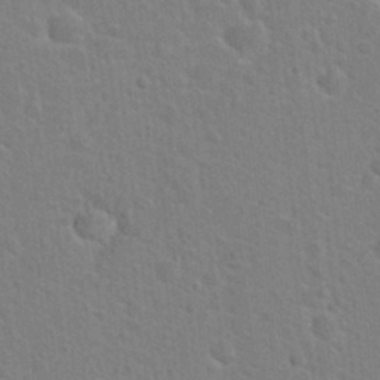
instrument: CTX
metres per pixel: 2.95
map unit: Hto
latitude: 22.1200
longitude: -47.6505
